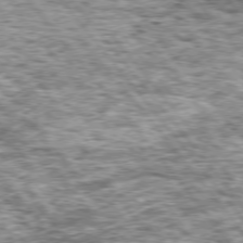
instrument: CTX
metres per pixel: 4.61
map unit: Hpe
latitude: 75.0270
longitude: -157.0458
